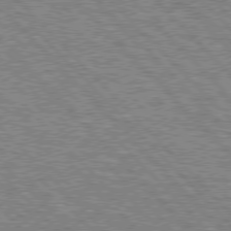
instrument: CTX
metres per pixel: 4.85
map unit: lApd
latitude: 76.5545
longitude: -81.6694
